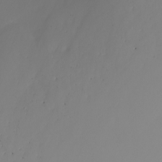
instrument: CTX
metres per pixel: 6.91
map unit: Nhu
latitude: -8.5007
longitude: -93.4993
